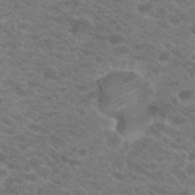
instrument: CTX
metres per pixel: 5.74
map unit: Hto
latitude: 19.4048
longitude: -37.8017
